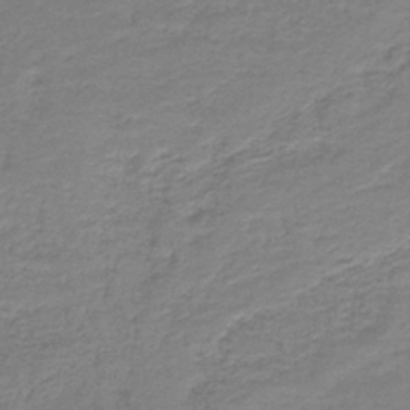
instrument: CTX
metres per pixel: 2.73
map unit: HNb
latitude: -38.1039
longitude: 50.8219
